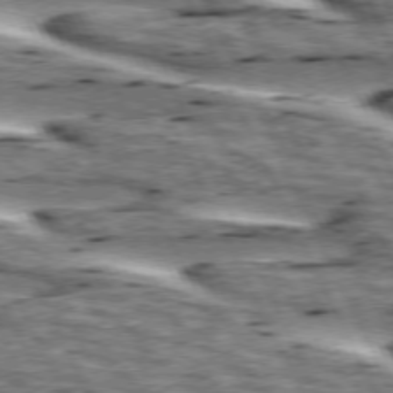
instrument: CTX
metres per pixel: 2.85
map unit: lApd
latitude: 73.5749
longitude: -54.5923
